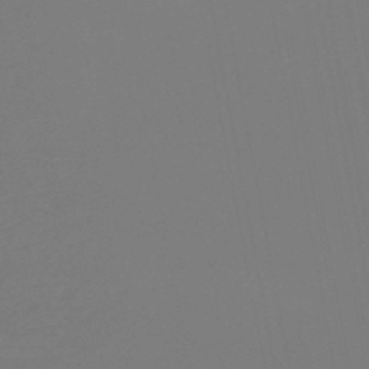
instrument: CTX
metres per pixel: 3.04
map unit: lHb
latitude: -46.5573
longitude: 74.1984
